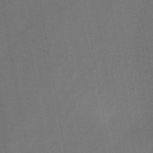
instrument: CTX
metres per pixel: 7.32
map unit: HNb
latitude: -44.4251
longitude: -39.6316
